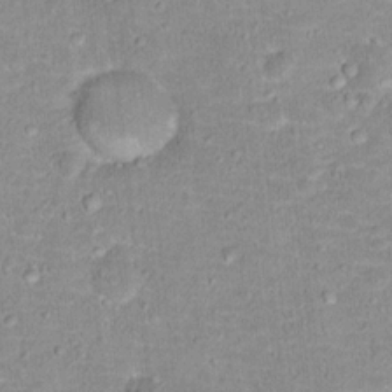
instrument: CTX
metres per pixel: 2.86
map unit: Hto
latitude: 16.0633
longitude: -38.7813
